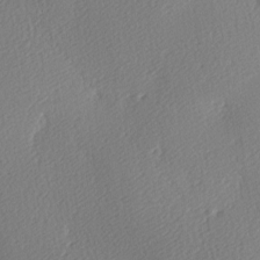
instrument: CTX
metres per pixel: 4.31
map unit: lAa
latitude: -9.4265
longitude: -127.8961
